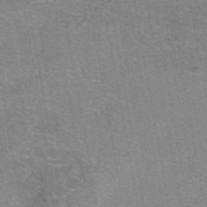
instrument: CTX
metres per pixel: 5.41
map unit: eAb
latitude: 48.7435
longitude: 105.5210
